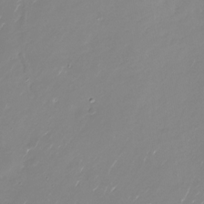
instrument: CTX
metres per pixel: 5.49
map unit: Nhu
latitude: -29.0864
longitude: -76.1200
